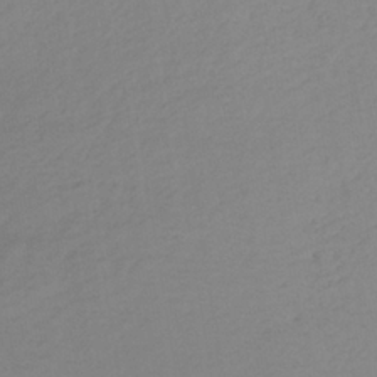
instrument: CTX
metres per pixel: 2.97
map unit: lHb
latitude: -36.6140
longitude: 70.4629
